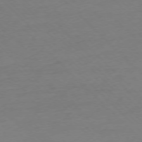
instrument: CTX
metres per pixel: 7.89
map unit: Ap
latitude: -76.8975
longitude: -79.7450
